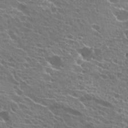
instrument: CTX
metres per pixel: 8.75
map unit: Hto
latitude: 22.0444
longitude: -40.1199
